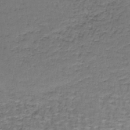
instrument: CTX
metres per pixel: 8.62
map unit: lHb
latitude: -43.4454
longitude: 58.3873
